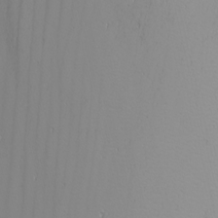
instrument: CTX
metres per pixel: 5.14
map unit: Nhu
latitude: -6.0850
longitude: -89.8584
